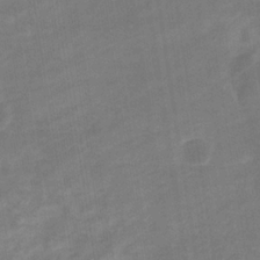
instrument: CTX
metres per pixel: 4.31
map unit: eHb
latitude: -33.4266
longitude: 72.8786
